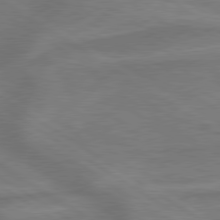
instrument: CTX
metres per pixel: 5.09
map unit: lApd
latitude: 79.7072
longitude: -172.3089
